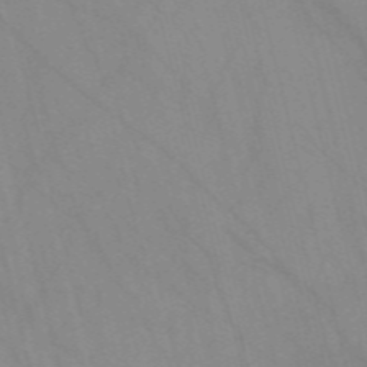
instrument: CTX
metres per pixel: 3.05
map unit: Nve
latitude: -57.5966
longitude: 63.6344
